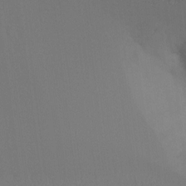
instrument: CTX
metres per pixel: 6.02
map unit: Ht
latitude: -16.4062
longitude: -47.6127
